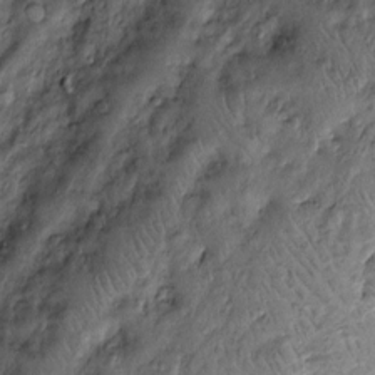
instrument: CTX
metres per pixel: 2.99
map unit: Htu
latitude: -6.3306
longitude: 159.7667
